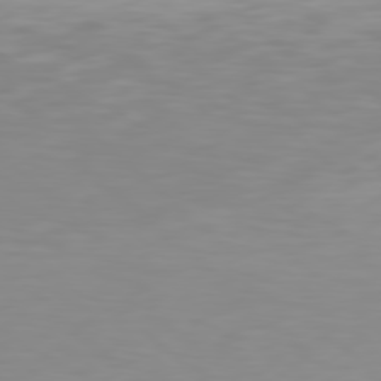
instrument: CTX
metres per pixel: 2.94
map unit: Hpe
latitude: 77.8016
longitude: -162.9892
